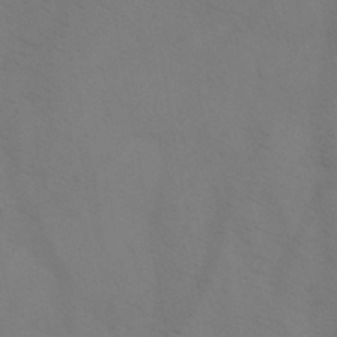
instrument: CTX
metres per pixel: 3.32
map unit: HNb
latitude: -44.3306
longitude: -41.2725
